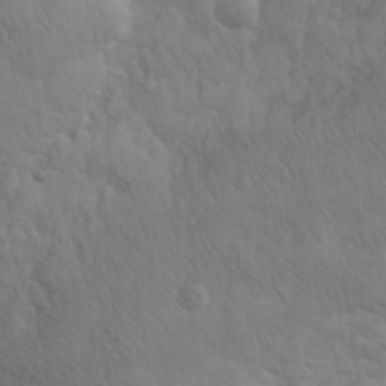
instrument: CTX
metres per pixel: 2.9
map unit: eHh
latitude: 31.4994
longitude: -67.6693
